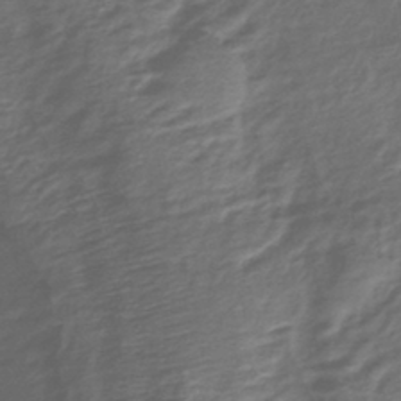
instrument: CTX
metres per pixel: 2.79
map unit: lHb
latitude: -39.7100
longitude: 73.7477
